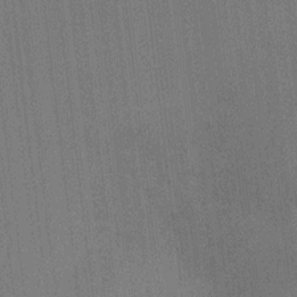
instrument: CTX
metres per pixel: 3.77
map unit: Ht
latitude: -15.9367
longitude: -45.8394
